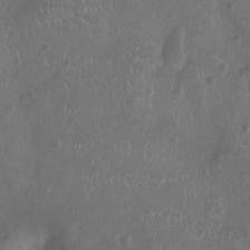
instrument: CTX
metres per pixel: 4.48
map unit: Ht
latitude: -9.6344
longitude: -21.4049
